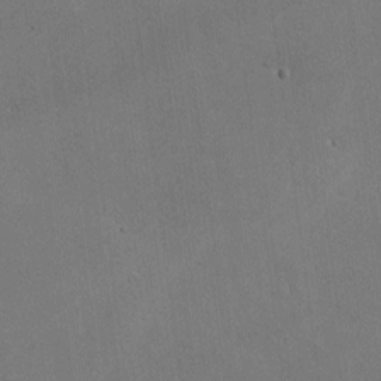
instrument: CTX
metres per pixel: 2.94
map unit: lHvf
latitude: -9.9367
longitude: -101.9528
